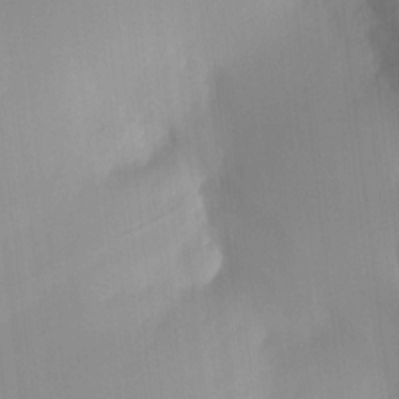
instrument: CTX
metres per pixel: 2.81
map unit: HNhu
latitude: 11.0270
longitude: 9.5399
